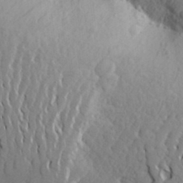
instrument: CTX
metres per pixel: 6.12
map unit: Aa
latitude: 27.1970
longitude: -149.1592
